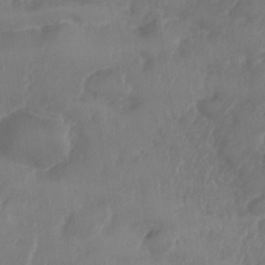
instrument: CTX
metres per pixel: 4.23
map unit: Nhe
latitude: -36.0661
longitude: -177.9528
